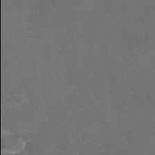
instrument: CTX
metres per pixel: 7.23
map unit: HNb
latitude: -52.0472
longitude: -49.9906
